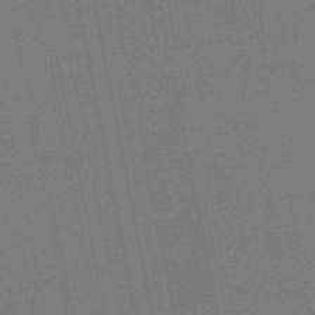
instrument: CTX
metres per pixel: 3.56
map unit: HNb
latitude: -51.7478
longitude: -40.3845
